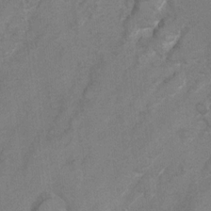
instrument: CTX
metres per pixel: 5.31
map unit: Hto
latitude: 7.1781
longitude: -36.1011
